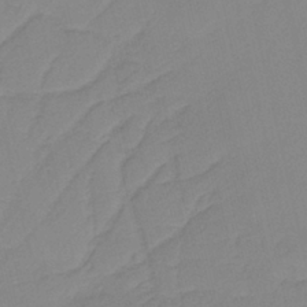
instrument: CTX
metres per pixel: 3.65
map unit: HNb
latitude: -37.1053
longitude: 56.4629
